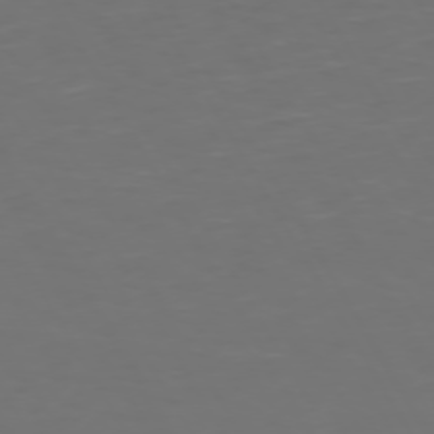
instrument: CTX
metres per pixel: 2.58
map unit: Hpe
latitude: 72.1389
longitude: -126.5357
